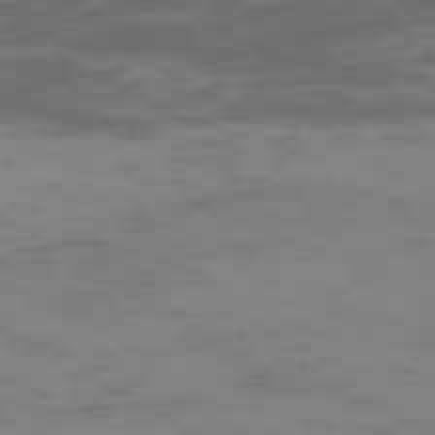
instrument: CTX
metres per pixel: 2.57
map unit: Hpe
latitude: -73.9367
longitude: 6.8030
